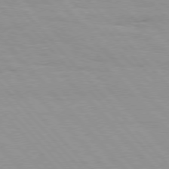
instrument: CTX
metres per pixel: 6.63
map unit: Hpe
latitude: 76.2711
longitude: -154.2522
